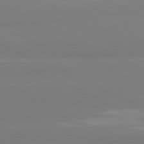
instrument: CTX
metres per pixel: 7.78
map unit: lApd
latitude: 81.7072
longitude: 179.5966
